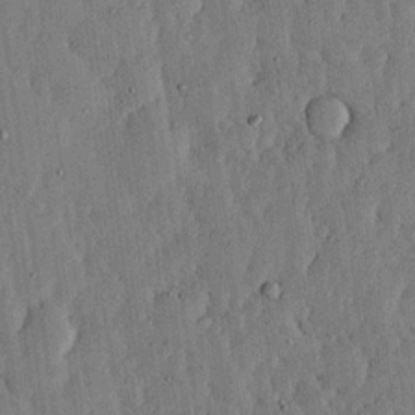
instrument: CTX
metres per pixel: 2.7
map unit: lHvf
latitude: 17.5560
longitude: -115.8961
